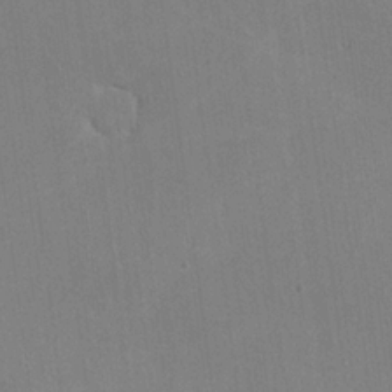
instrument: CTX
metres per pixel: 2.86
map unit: lHvf
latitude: -10.4818
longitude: -102.1389
